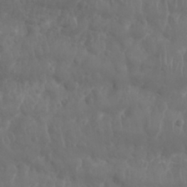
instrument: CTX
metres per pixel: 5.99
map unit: Nhu
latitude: 25.5749
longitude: -61.9339
